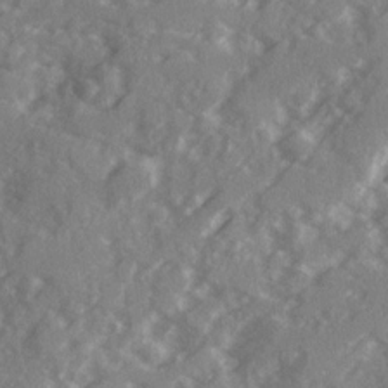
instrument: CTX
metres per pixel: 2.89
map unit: Ave
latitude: 19.8394
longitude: -130.4601
